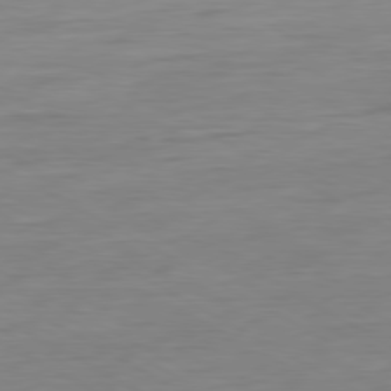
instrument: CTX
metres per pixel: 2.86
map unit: Ap
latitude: -80.5763
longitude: -78.5924
